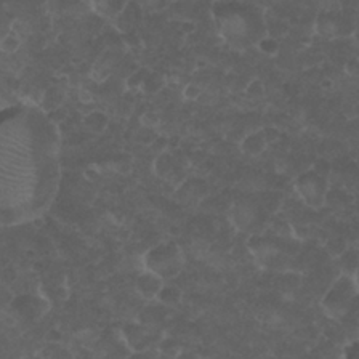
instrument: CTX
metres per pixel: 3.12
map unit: Nhu
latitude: 26.5546
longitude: -52.2334
